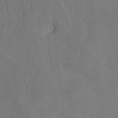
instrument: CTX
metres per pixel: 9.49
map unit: eHh
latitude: -2.5384
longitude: 16.3496
